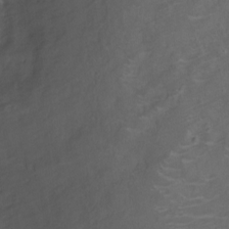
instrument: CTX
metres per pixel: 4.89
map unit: Ht
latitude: -11.7100
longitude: -24.4223
